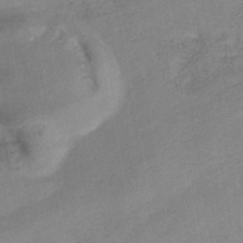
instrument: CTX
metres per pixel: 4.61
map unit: Nhe
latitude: -41.1431
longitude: -109.8016
